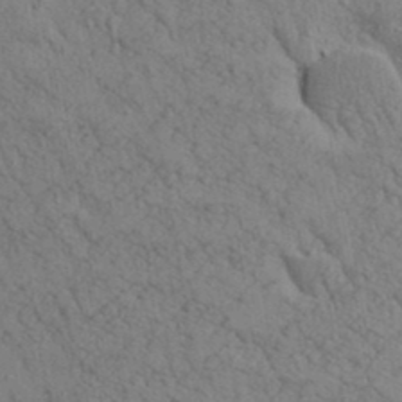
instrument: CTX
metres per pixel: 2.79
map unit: Aa
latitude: 25.9528
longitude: -148.7813
